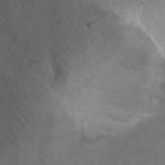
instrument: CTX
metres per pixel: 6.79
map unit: Ht
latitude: -6.3117
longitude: -36.1578
